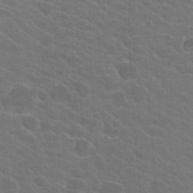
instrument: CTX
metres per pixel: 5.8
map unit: Hto
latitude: 23.4993
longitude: -36.3090
